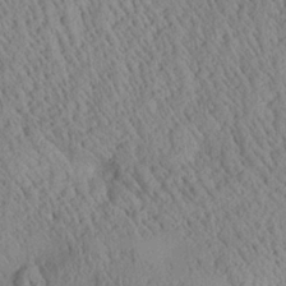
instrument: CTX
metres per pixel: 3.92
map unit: Aa
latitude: 25.0836
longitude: -134.1011
